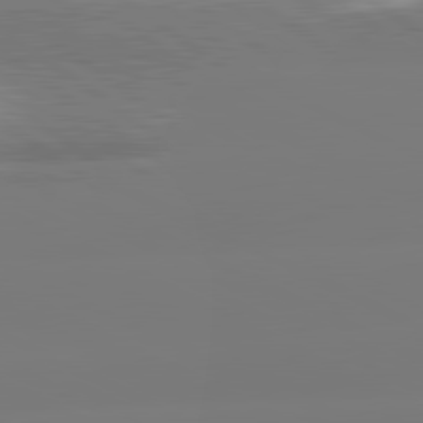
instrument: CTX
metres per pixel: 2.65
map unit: lApd
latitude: 81.2159
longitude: -156.9513
